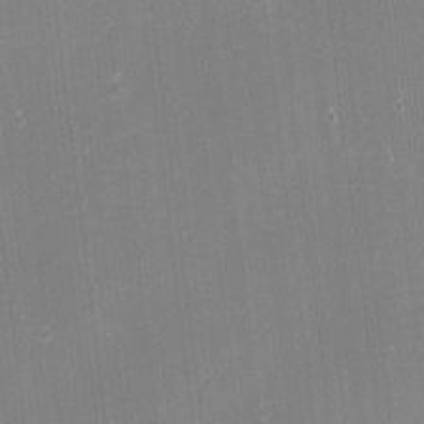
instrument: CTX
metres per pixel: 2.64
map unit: eHh
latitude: -2.0661
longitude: -80.4223
